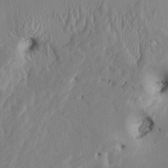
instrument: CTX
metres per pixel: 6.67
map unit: HNhu
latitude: 3.3670
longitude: -5.2537
